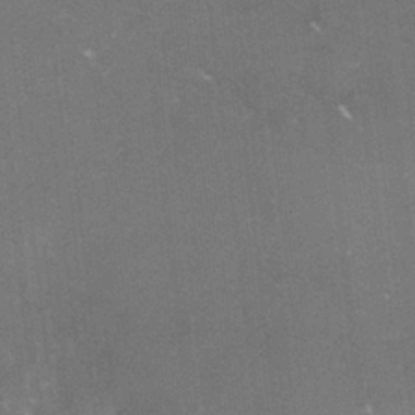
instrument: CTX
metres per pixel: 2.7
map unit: lHvf
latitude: -15.2187
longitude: -101.0270
